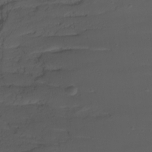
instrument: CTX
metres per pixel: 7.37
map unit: Nhu
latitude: -8.9164
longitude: -80.9703
